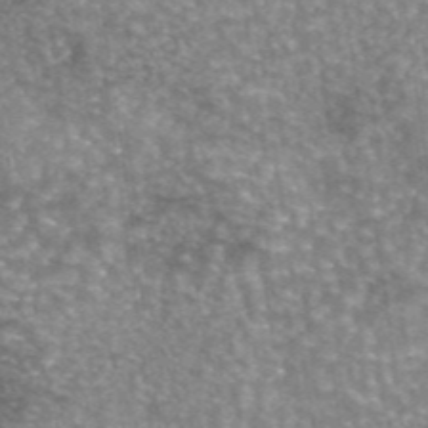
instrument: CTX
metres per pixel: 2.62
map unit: eAb
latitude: 45.3104
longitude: 105.2565
